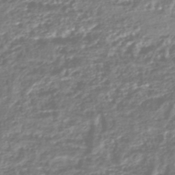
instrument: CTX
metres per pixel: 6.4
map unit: HNhu
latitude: -44.6519
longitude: 98.0661
